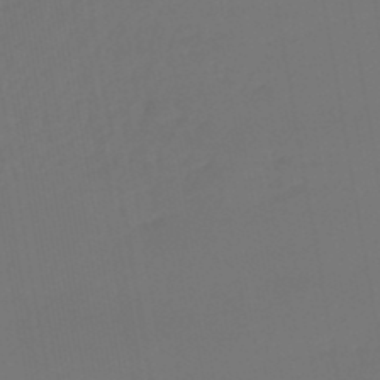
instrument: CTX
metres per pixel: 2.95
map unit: lHb
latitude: -47.5777
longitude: 71.0109
